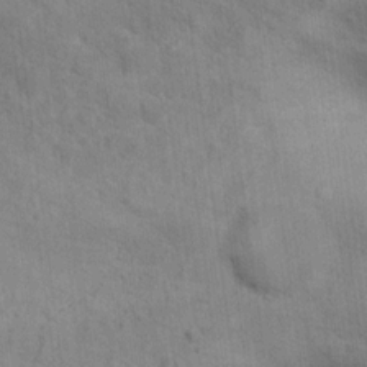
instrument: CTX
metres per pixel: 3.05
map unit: Hto
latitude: 14.3657
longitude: -37.9906
